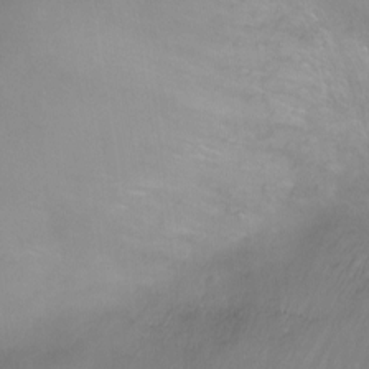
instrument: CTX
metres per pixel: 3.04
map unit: Ht
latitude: -0.0283
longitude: -45.6505
